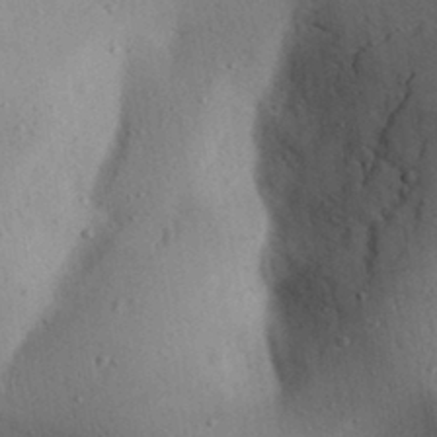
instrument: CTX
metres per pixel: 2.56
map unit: Aa
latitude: 30.7813
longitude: -145.3104
